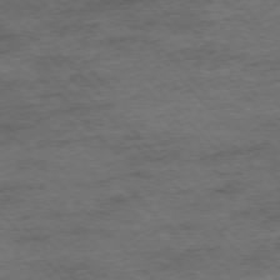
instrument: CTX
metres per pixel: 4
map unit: Hpe
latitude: -76.2928
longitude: -13.9339
